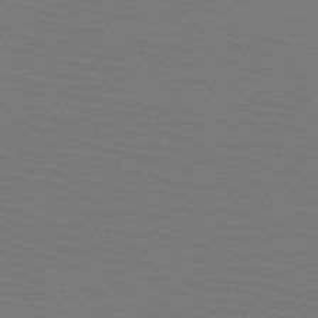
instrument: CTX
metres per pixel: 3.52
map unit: HNb
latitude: -51.1431
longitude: -43.7828
